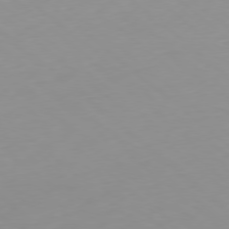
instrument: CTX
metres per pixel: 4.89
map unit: Hpe
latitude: -78.4062
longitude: 12.5952
